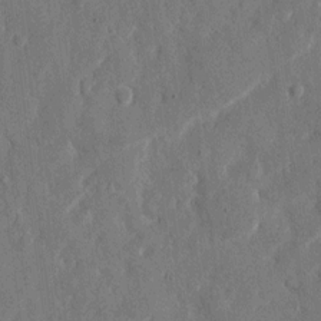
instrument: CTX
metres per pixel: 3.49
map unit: eHh
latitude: 11.7828
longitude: -67.8205
